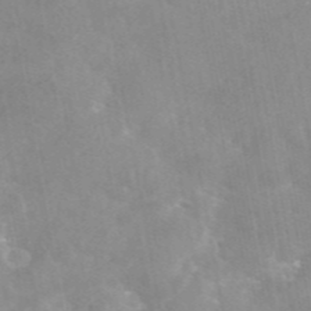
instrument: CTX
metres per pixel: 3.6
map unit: eAb
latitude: 45.6694
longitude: 124.6329
